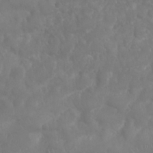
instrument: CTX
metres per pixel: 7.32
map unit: Nhu
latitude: 25.5560
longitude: -61.6505
